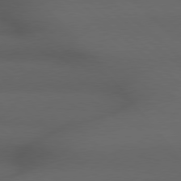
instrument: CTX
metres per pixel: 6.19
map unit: Hpe
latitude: 78.6680
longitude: -161.3293
